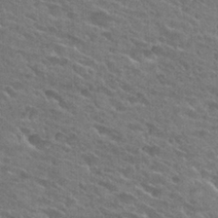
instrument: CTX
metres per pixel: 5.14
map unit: Hto
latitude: 25.8772
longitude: -44.0444
